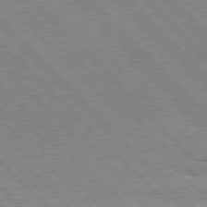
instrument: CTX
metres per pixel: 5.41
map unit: Hpe
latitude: 77.1403
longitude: -126.6113
